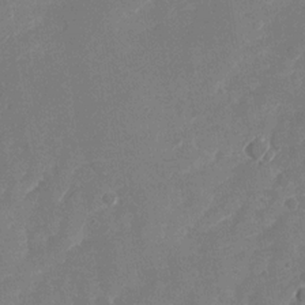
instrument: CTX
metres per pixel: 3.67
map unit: Nhu
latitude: -28.1606
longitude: -64.2334
